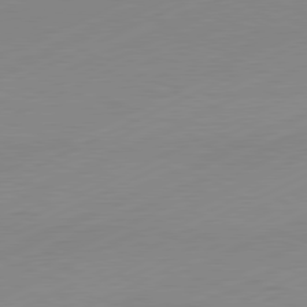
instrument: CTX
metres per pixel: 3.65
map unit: Hpe
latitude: -82.0283
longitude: 12.7841
